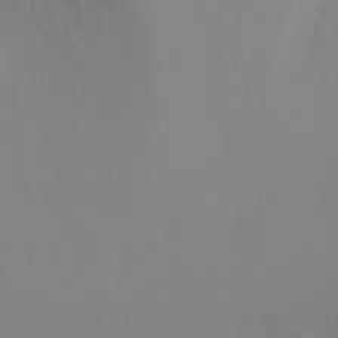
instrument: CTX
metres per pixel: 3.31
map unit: Ht
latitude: -8.6896
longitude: -35.0269
